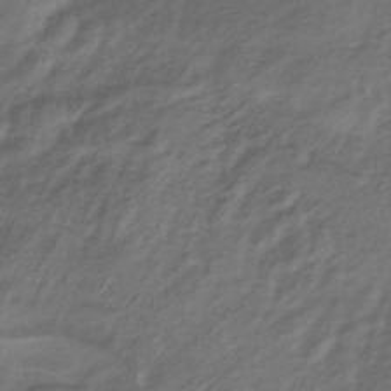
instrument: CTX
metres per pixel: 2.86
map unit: lHb
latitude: -39.9745
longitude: 75.2754
